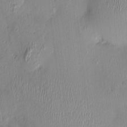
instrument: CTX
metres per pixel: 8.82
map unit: Nhu
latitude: 0.3845
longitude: -14.7247
